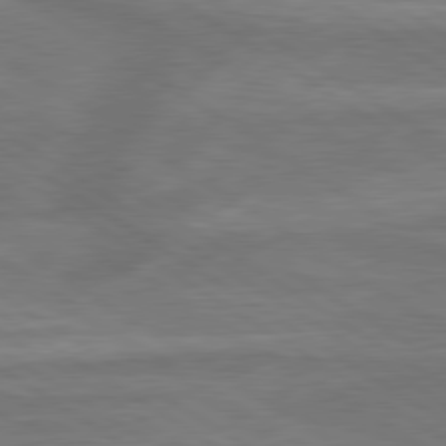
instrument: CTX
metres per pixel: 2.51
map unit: lApd
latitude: 79.8206
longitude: -172.1577
